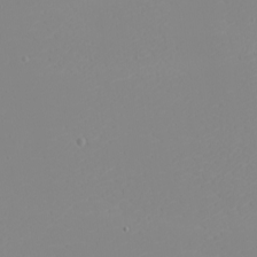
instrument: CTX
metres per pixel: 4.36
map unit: eHh
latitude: -5.7855
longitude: -85.7828
